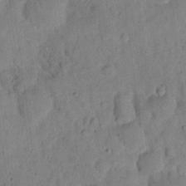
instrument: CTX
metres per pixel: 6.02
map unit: eHh
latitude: 19.1214
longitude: -62.3845
